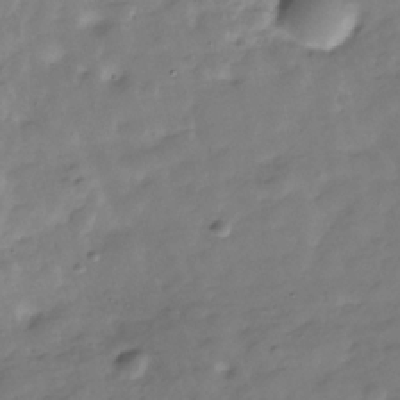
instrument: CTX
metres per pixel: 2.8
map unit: Hve
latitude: -30.4818
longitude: 91.5777
